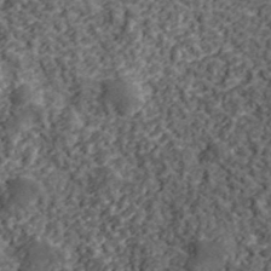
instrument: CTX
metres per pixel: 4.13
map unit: lHvf
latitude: 39.8016
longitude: -88.2145
